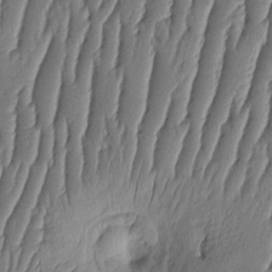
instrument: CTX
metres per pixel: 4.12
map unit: HNhu
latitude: -2.5195
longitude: 13.8422
